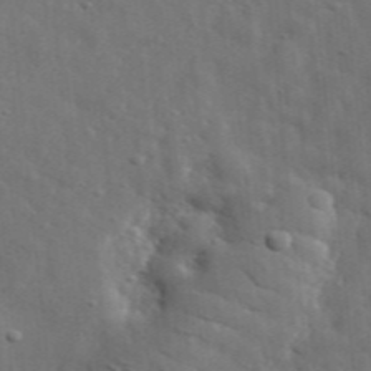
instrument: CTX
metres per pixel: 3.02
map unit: lHvf
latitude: 35.8016
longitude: -88.0255
